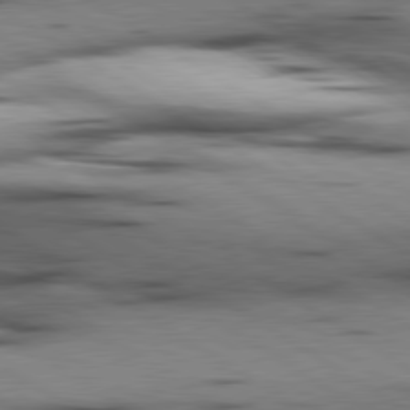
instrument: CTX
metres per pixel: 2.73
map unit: lApd
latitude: 80.2333
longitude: 158.9730
